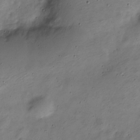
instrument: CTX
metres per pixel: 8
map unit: Nve
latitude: -24.4818
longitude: 106.0850
